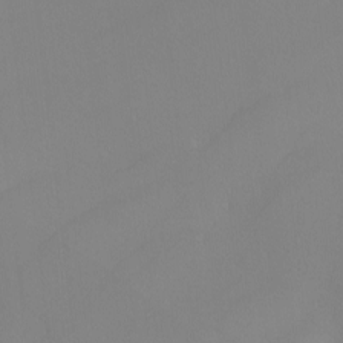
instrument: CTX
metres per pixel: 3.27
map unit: Nhu
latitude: -8.9164
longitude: -95.0270
